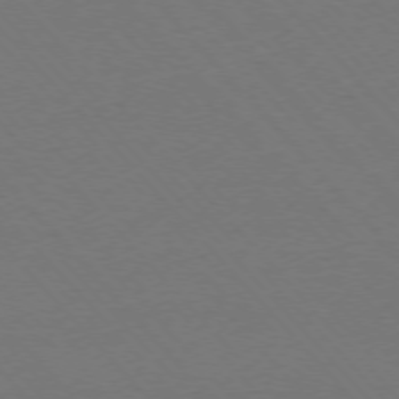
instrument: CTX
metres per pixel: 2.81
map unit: Ap
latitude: -76.1984
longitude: -86.1200
